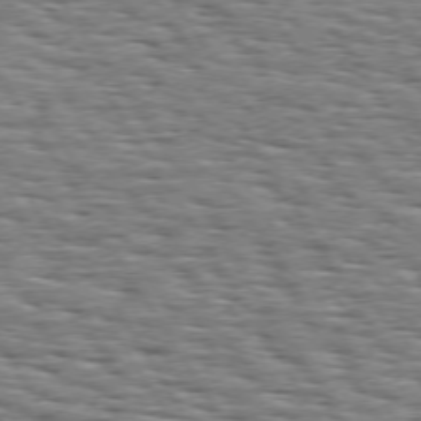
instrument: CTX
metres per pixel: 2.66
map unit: Hpe
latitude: 73.8017
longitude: -137.9906
